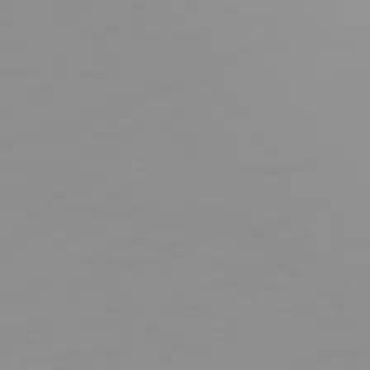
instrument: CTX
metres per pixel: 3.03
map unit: Hpe
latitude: 74.7246
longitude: -128.8947
